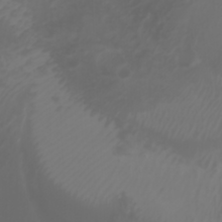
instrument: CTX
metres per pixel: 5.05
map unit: Nhu
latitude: -5.0675
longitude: -79.7072
